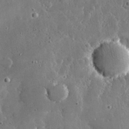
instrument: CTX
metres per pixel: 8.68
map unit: lHvf
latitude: 30.5546
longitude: -93.6694
